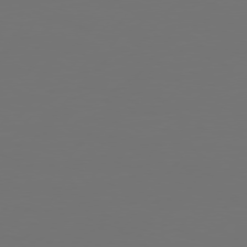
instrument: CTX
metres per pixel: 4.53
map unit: Hpe
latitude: 75.0458
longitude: -129.3482
